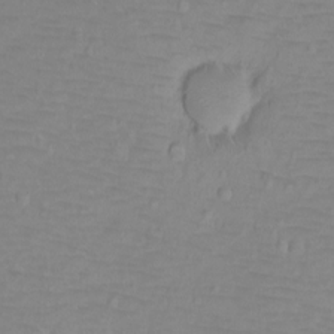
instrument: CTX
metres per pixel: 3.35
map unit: Ht
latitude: -9.0486
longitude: -36.0444
